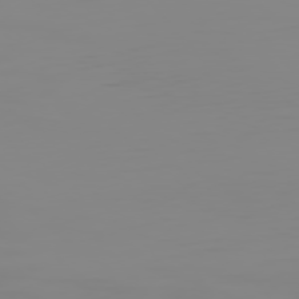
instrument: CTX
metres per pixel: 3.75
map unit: Hpe
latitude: 75.1403
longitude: -128.7624
